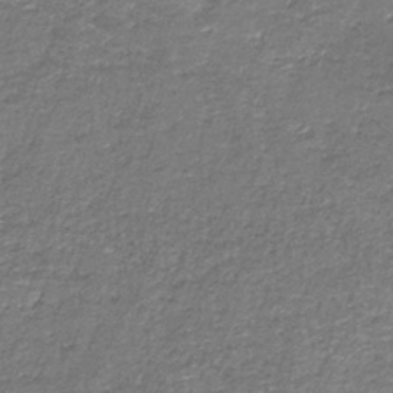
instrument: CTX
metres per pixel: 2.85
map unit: HNb
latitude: -37.6721
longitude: 51.0864
